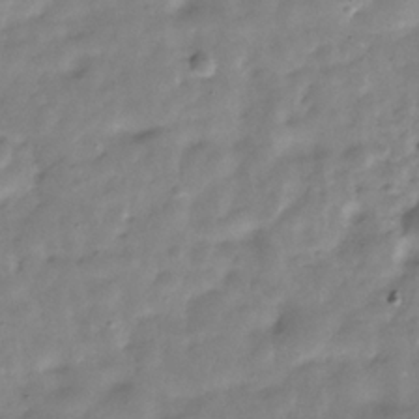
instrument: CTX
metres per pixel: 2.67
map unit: Hve
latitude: -30.8219
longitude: 91.4077
